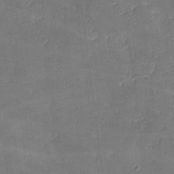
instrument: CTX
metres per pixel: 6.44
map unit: lHvf
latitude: -9.1053
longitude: -101.4993
